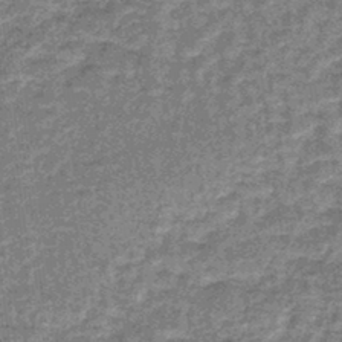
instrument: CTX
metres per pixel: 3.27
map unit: lHb
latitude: -44.0094
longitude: 66.4062
